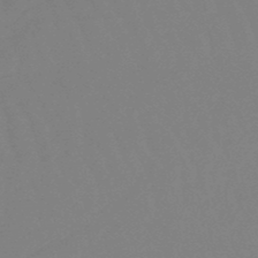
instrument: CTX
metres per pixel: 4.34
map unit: eHb
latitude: -49.2376
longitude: 85.7099
